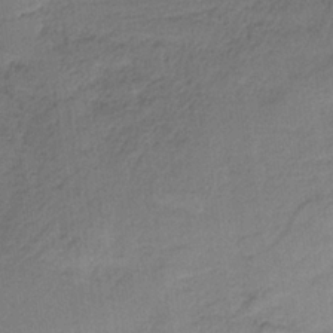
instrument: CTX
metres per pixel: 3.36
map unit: HNb
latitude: -34.3495
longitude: 59.2375
